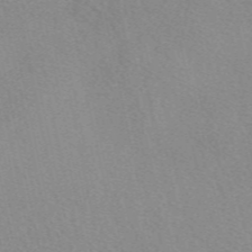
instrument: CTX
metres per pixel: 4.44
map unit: eAb
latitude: 49.6505
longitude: 108.1039
